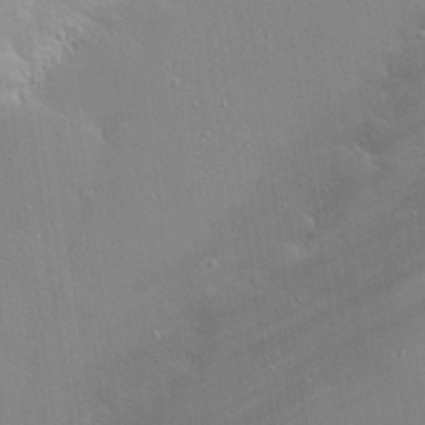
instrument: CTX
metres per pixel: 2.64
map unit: eHh
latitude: 24.5545
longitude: -90.3845
